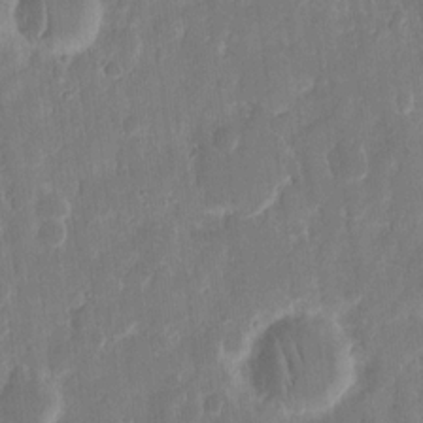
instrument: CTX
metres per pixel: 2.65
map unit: eHh
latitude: 13.0837
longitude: -72.7247
